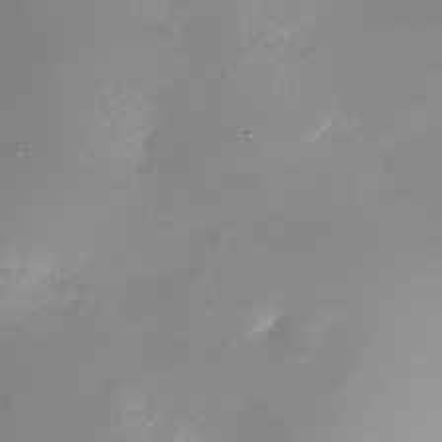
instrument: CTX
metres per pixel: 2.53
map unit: Nhu
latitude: -28.4440
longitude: -67.3481
